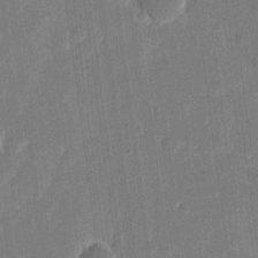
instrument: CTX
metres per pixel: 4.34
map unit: eHh
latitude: 10.5924
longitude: -70.1389
